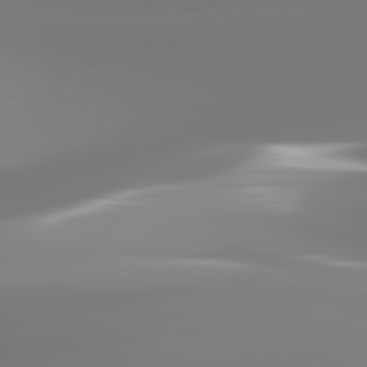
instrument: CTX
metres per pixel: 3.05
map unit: lApd
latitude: 81.8583
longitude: -149.9717
